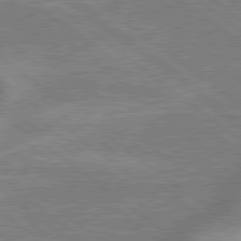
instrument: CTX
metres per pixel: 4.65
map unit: lApd
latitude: 79.1592
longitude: -170.4034
